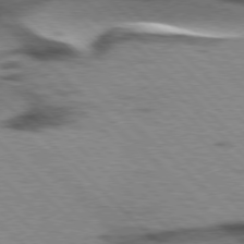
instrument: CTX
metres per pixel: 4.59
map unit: lApd
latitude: 77.1025
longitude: -49.3671
